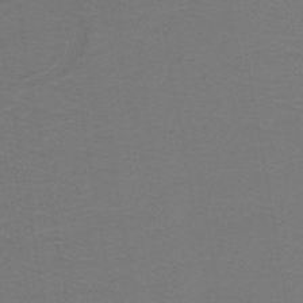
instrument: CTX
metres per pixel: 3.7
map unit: lHb
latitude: -42.1038
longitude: 53.8233
